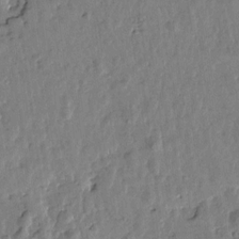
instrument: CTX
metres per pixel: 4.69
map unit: Htu
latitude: 0.8569
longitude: -179.5938
